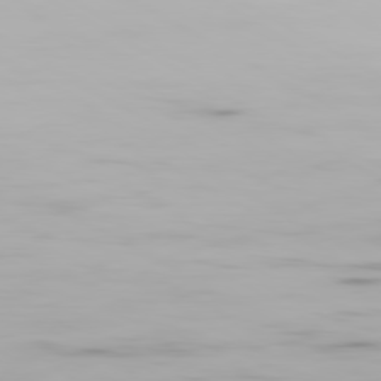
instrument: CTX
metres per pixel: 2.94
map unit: Ap
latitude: -80.2551
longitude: -58.6680
